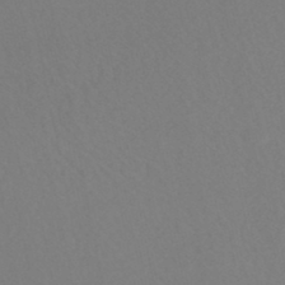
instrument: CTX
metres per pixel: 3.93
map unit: HNhu
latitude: -48.1984
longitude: 103.3888
